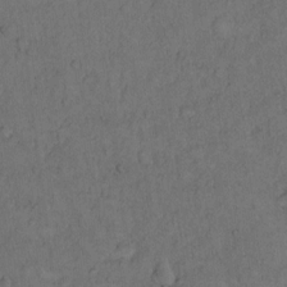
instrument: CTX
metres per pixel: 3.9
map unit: Hto
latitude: 12.5546
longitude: -57.2159
